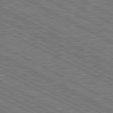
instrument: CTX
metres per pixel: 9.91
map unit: lApd
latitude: 80.9703
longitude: -171.6505
